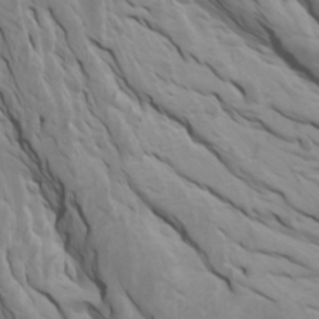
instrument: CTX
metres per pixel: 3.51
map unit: Htu
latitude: -6.9919
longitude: -68.0444
